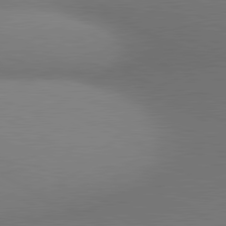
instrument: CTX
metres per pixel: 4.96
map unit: lApd
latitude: 80.9325
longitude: 135.7100
